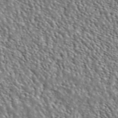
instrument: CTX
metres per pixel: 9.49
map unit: ANa
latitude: 45.9528
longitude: 48.7841
